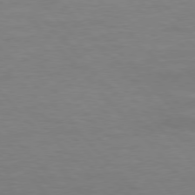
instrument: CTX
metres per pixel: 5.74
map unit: lApd
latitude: 76.9136
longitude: -58.8191
